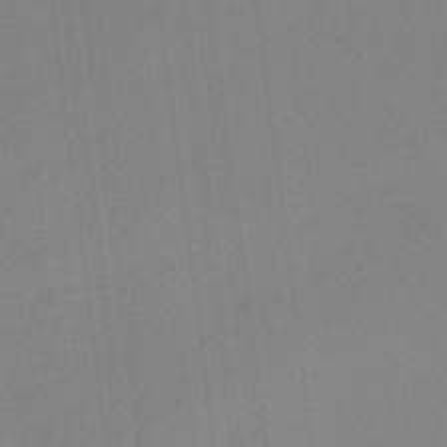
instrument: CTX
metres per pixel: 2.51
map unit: eHb
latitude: -45.1620
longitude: 87.2754
